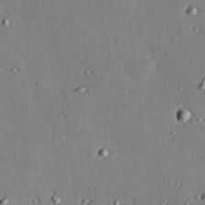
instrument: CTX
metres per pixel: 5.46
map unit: eHh
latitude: 22.8380
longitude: -89.8395
